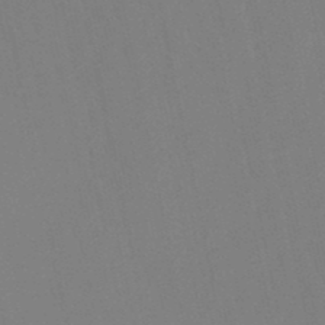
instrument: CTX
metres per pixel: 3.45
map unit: lHb
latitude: -49.1054
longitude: 70.4440
